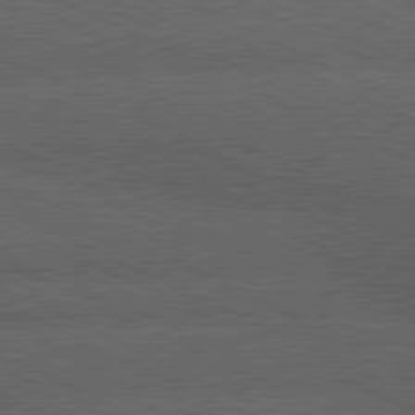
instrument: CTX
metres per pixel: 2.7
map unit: lApd
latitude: 79.8395
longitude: -128.8758
